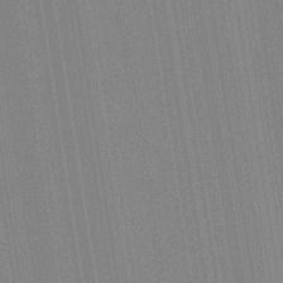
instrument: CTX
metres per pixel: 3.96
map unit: Aa
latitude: 28.6112
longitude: -147.4427
